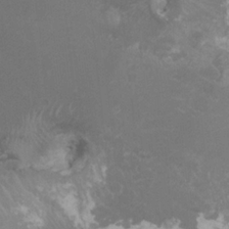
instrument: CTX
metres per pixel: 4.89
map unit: HNhu
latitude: 2.9702
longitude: -1.7827
